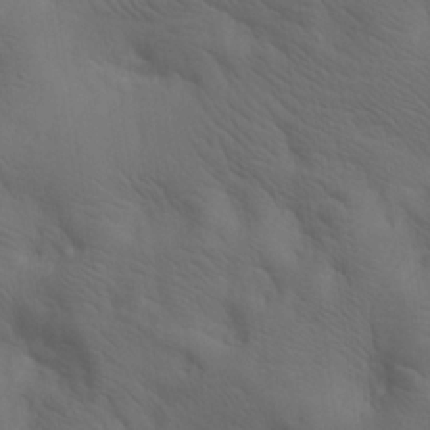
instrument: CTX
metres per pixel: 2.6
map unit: lAa
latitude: 19.9528
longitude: -139.4048
